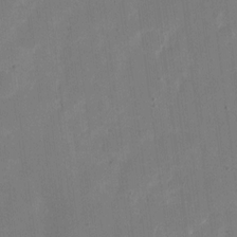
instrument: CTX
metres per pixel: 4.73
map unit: eHh
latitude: 11.6505
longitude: -68.3845
